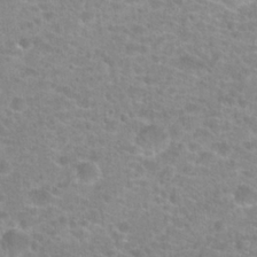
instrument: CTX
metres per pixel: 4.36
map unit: Hto
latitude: 24.6301
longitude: -48.2522
